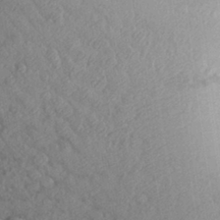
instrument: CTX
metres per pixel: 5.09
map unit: Aa
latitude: 29.2348
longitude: -147.9906
